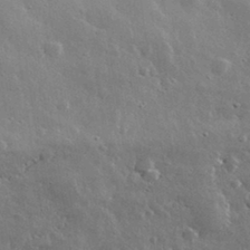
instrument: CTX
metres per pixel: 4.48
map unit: lHvf
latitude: 32.9136
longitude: -90.5168
